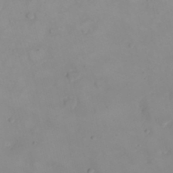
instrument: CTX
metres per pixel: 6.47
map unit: eHh
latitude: 22.3089
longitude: -63.2915
